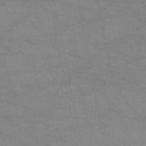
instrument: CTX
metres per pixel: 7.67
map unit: HNb
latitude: -52.0661
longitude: -41.8394
